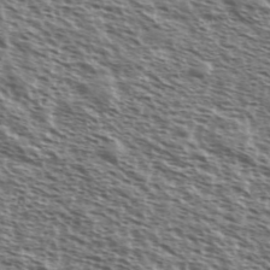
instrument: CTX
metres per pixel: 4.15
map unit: Ave
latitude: 37.9150
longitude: -111.6694
